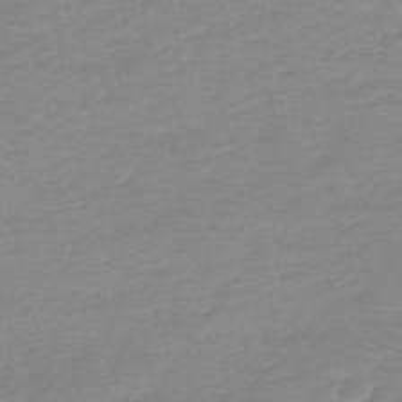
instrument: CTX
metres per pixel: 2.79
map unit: lHb
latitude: -44.3495
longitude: 72.0472
